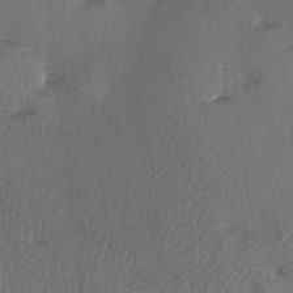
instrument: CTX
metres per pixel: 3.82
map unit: Hve
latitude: 12.8758
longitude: -90.4223
